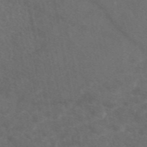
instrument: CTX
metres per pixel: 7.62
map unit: eAb
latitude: 47.8962
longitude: 117.3320
